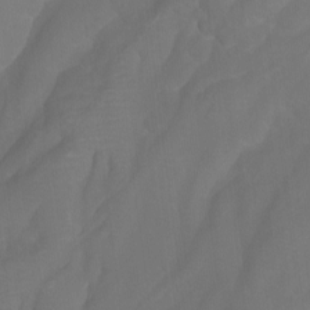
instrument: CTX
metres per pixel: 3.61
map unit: Ht
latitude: -4.2550
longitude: -62.4979
